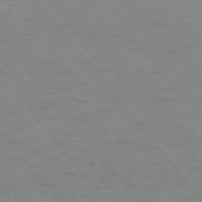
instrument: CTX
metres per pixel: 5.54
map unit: Ap
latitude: -75.6155
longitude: -69.9150
